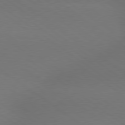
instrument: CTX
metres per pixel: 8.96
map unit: lApd
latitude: 79.0081
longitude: -151.5182
